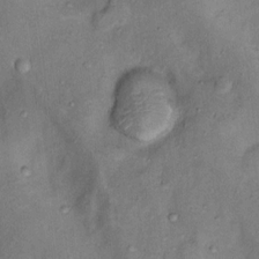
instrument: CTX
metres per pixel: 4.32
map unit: Nhu
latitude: 11.7639
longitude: -28.6679
